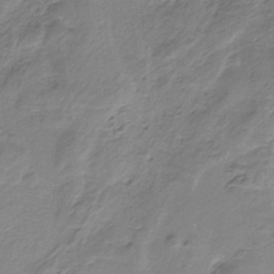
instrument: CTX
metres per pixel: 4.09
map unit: HNb
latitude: -34.7841
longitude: 57.9178
